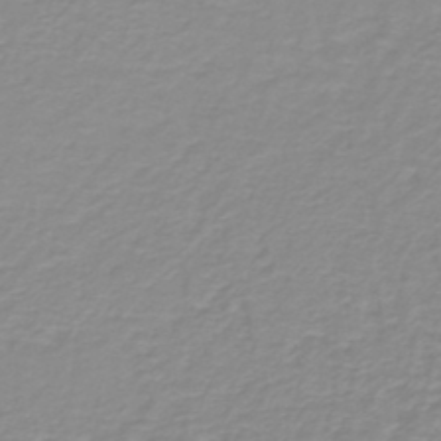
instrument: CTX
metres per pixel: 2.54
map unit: lHb
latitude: -44.1606
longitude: 55.0298
